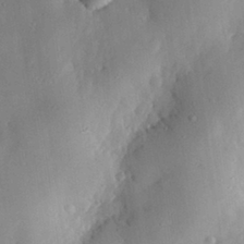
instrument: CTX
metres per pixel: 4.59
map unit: eHh
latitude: 29.6127
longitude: -73.5372
